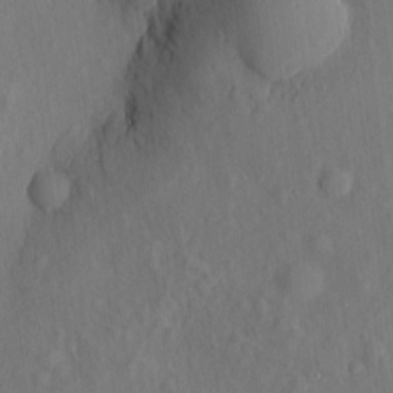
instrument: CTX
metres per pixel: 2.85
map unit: eHh
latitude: 5.0080
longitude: -73.3293
